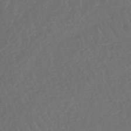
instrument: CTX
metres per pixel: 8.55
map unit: lHb
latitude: -42.8974
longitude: 67.2187
